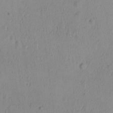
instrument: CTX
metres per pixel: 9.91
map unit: Ave
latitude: -9.1431
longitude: -121.8584
